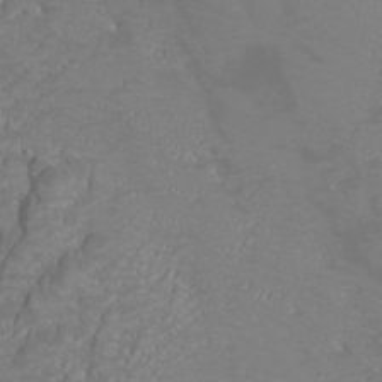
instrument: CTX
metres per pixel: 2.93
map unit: Htu
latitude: -5.9178
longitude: -72.5924
